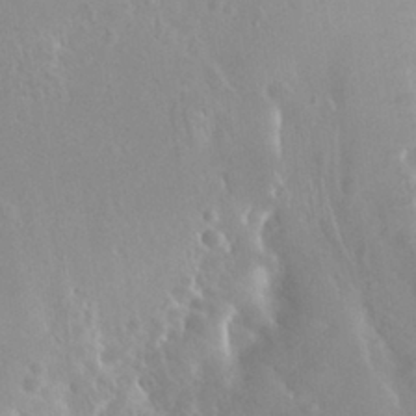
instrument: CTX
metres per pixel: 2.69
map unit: Nhu
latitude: 29.9906
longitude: -57.3481
